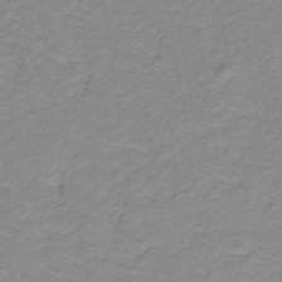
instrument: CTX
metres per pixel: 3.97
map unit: lHb
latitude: -31.7855
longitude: 65.2943
